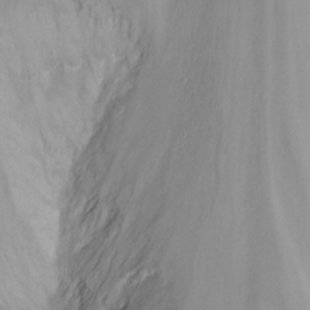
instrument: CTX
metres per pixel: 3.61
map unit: Nhu
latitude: -13.5210
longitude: -62.5168
